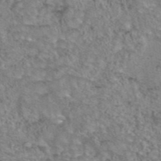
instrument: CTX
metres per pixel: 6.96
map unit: eAb
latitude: 44.2333
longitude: 105.1620
